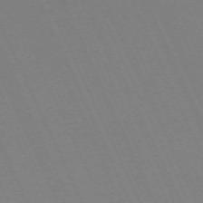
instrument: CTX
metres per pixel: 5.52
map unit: Hpe
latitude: -70.1984
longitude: 15.8423
